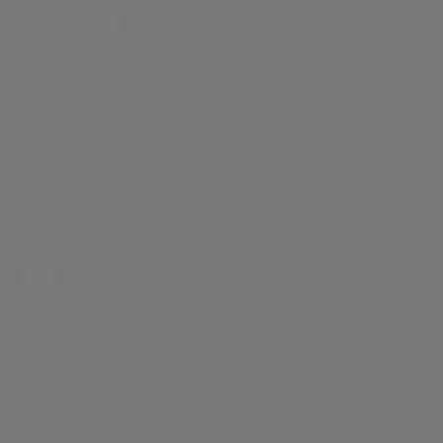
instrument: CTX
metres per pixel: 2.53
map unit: Hpe
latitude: 78.2145
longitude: -171.9339
